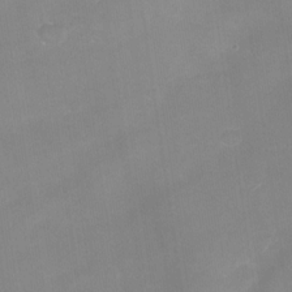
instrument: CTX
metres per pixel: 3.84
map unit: Nhu
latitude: -28.1228
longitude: -62.7436
